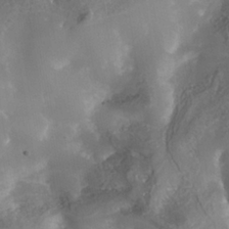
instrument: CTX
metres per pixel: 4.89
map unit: Nhe
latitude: -37.7099
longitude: -117.6505
